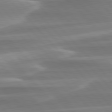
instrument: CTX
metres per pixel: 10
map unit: lApd
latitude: 79.9150
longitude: -114.4034
